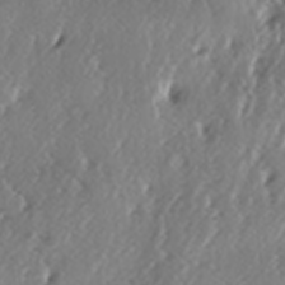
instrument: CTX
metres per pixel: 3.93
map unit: lAa
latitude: -6.6896
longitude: -124.3845
